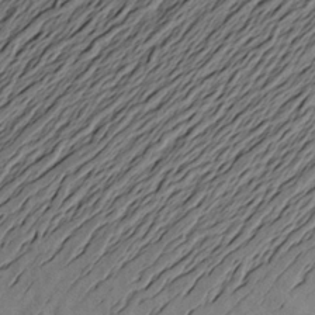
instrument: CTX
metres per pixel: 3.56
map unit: Aa
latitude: 20.7247
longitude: -143.4427
